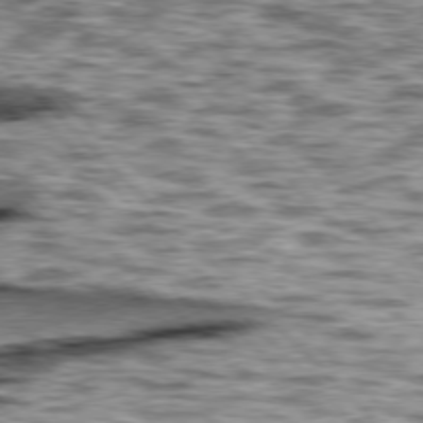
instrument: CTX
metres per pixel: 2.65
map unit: lApd
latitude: 76.8758
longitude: -71.1025
